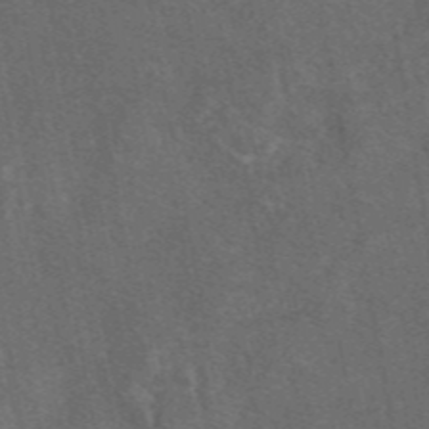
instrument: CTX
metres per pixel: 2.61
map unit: eAb
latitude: 46.0444
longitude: 108.7274
